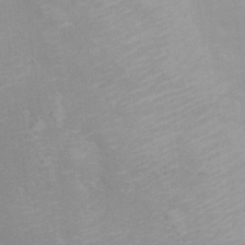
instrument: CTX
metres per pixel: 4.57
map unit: Hto
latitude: 15.1215
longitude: -41.5560
